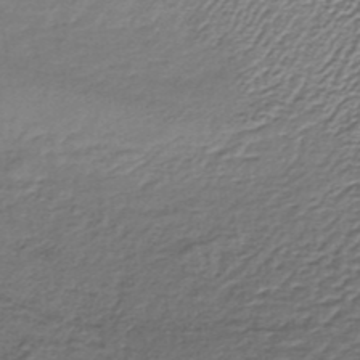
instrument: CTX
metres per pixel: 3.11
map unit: lHb
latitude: -36.9919
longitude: 59.0864
